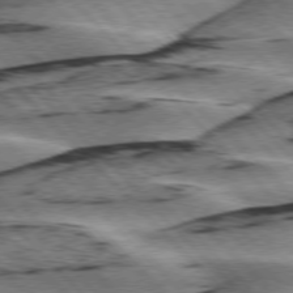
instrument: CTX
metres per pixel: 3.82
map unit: lApd
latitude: 76.2144
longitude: -78.8569
